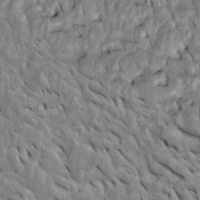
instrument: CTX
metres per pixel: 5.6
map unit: Htu
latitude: -3.2187
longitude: 149.6911
